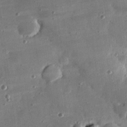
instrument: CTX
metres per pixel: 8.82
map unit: eHh
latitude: 24.2522
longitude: -88.9514
